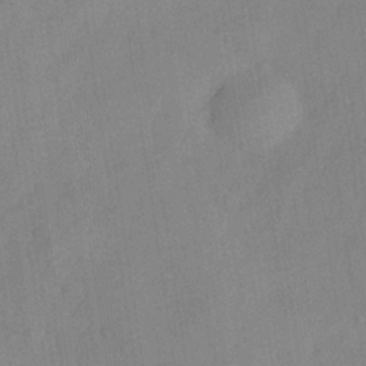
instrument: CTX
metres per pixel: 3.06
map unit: Hve
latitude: -32.3873
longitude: 92.1984
